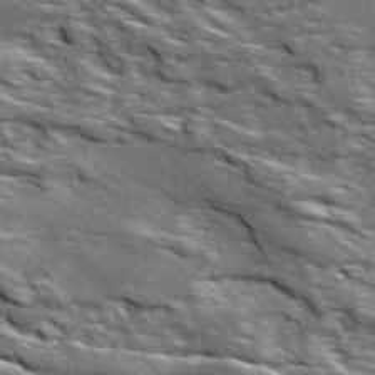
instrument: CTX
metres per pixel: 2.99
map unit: Ave
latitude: 18.9136
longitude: -135.6883
